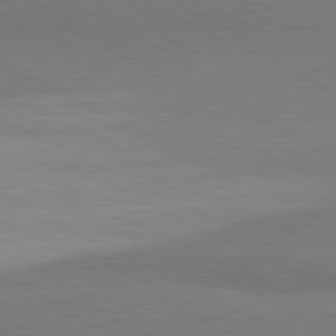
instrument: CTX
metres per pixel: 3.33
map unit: lApd
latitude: 81.6505
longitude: 158.3495
